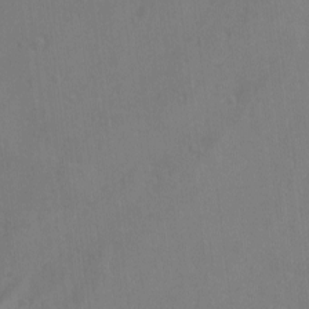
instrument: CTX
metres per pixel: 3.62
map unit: lAvf
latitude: -8.3117
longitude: -119.5371
